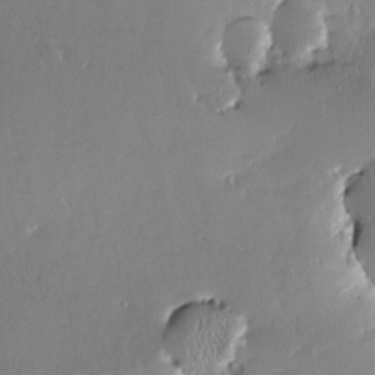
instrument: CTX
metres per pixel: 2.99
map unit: Nve
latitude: -8.2928
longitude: 173.0297
